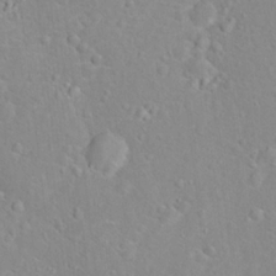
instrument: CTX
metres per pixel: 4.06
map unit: Hto
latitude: 16.1767
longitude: -42.0633
